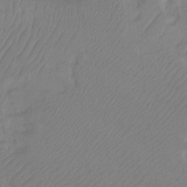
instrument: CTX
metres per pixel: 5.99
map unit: Ht
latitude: -9.9745
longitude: -34.3089
